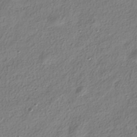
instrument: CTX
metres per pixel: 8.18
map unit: HNhu
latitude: -39.6344
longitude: 101.7288
